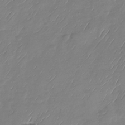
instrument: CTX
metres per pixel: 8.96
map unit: Nhu
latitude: -28.8030
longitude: -59.1214
